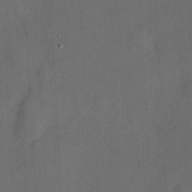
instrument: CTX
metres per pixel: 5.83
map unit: eHh
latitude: 5.2348
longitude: -68.8569
